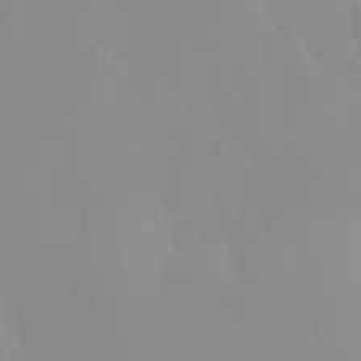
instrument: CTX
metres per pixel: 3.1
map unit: Nhu
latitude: 30.8758
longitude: -57.8016
